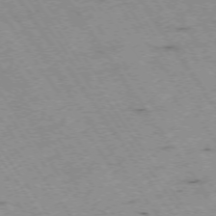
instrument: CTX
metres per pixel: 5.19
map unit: Hpe
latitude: -74.1417
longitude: 1.9745
